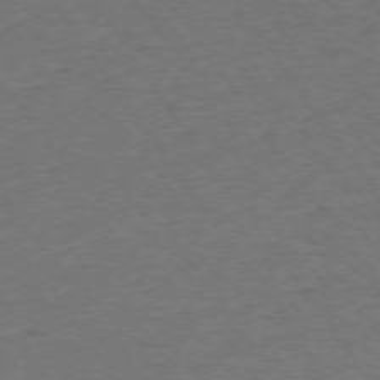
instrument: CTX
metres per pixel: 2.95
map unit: Ap
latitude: -75.1620
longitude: -85.6505
